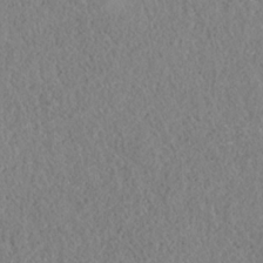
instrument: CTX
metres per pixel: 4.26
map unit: HNhu
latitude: -36.2361
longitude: 32.8597
